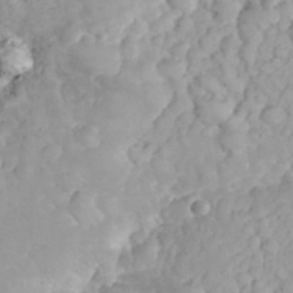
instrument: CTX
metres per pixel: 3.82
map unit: eHh
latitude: 32.4979
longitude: -62.9703
